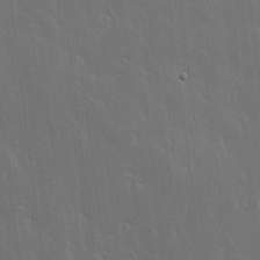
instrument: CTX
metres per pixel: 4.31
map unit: lHvf
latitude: 18.1955
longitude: -117.7261
